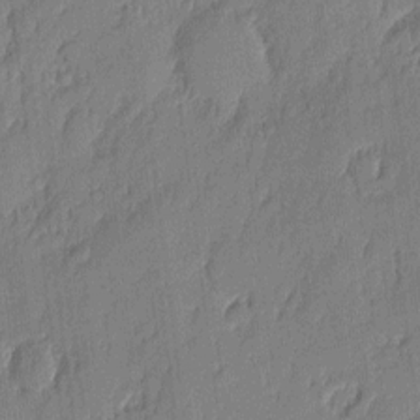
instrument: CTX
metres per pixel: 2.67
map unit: eHh
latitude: 4.7813
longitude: -76.5734
